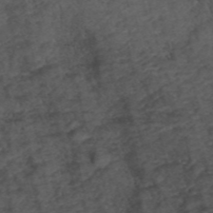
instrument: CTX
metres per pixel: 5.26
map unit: ANa
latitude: 39.6883
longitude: 18.9164
